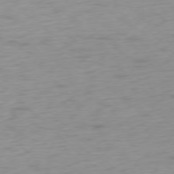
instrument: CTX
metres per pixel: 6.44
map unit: Ap
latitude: -77.4265
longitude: -79.1781
